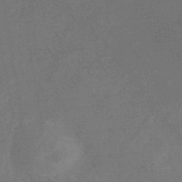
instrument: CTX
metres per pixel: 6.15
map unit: lHb
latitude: -40.3873
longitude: 74.9731
